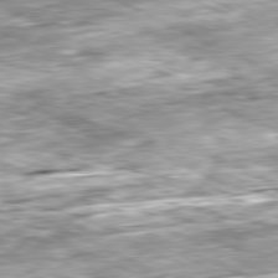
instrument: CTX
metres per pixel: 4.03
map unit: Ap
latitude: -81.3888
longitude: -88.5168
